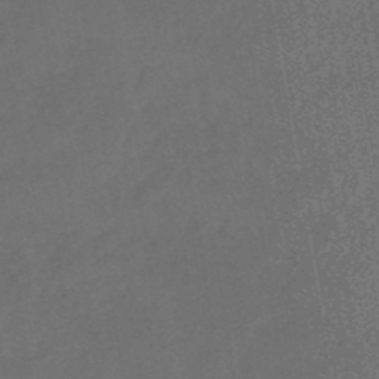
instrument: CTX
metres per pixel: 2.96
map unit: eHb
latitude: -46.3117
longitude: 85.3509
